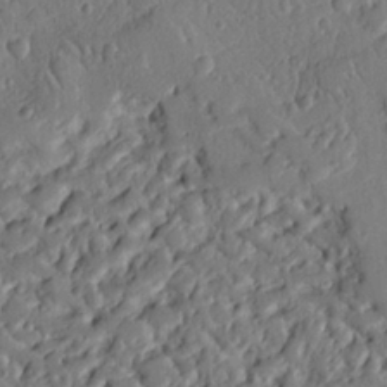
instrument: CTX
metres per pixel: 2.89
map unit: Ht
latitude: 9.1970
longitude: -78.1578
